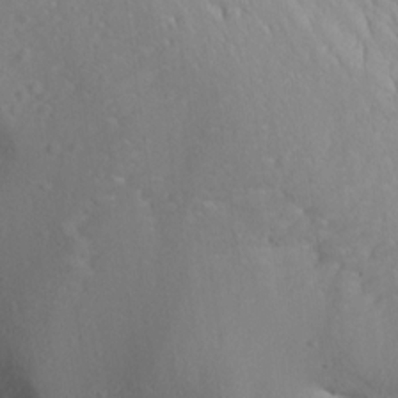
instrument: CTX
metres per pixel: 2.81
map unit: Aa
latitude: 12.7813
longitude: -142.7813
